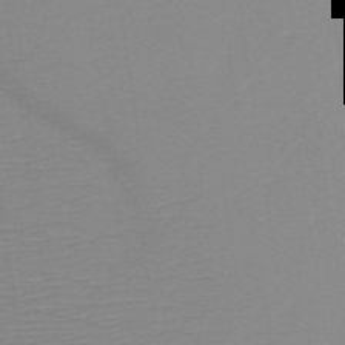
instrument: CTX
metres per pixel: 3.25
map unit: HNb
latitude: -49.4833
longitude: -45.2348
